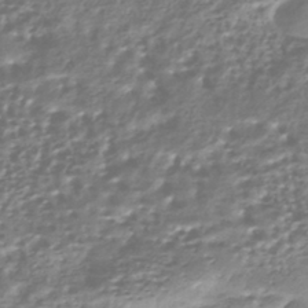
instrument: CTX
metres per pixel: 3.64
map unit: HNhu
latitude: -43.3887
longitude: 98.0283
